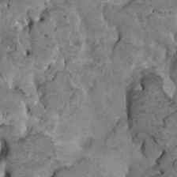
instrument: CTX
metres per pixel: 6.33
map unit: HNhu
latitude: 6.8191
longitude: -1.0458
